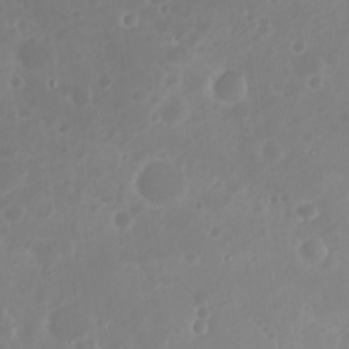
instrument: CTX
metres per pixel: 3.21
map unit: Nhu
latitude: 23.1970
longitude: -62.3845
